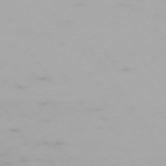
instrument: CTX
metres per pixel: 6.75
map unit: Hpe
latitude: -74.1984
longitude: 4.5573
